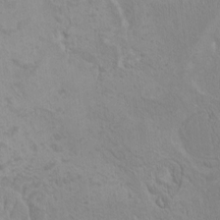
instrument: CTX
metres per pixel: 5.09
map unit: HNhu
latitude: 4.4223
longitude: 4.6707
